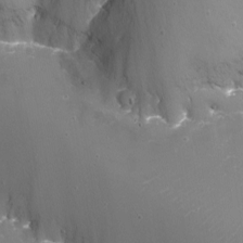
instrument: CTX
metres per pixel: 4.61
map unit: Nhu
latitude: -13.8611
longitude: -65.9528
